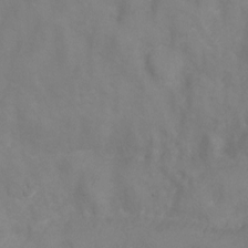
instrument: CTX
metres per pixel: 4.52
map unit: Ht
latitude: 1.5560
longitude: -35.1214
